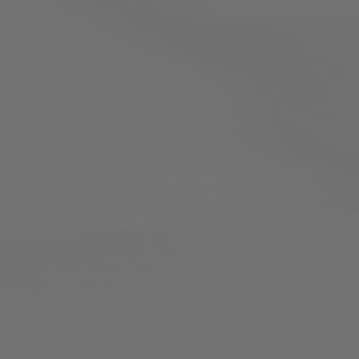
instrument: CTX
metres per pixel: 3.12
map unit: lApd
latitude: 79.8584
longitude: 164.8408
